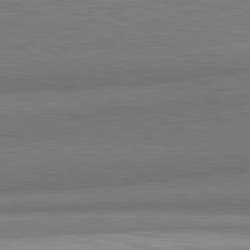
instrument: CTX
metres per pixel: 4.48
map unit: lApd
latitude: 82.1011
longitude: 173.0108
